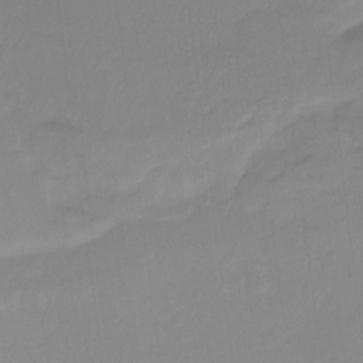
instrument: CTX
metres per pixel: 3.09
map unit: Nhu
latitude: -14.0094
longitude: -58.5735
